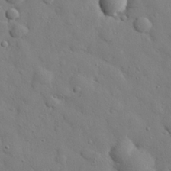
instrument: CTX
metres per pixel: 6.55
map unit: eHh
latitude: 27.2726
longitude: -78.3468
